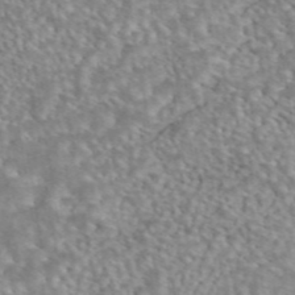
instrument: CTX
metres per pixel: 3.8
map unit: eAb
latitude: 44.6301
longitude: 109.5777
